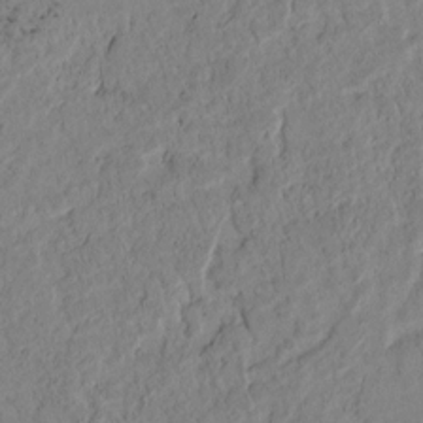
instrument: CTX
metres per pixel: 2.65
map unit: lAvf
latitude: 4.8758
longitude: 165.0298
